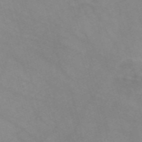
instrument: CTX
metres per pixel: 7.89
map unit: Nve
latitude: -57.6533
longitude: 58.4440
